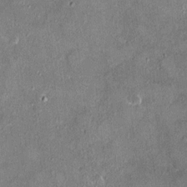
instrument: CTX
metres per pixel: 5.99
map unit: HNhu
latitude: 3.5560
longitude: 6.8786
